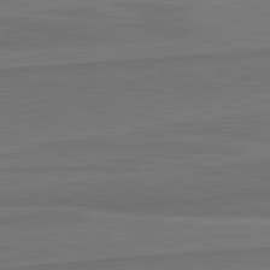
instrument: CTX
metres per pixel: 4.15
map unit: lApd
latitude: 82.0822
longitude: 168.7085
